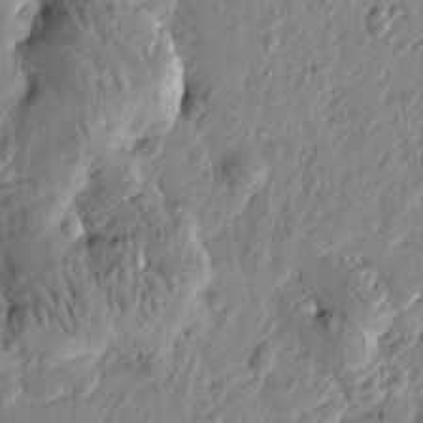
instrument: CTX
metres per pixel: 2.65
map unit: Htu
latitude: -1.4455
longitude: -178.6113
